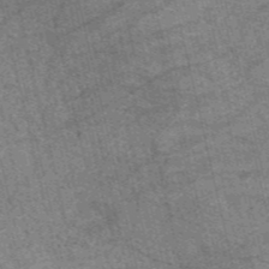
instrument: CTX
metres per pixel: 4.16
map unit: HNb
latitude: -53.8800
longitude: -43.1970
